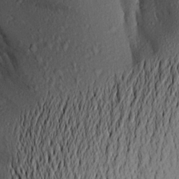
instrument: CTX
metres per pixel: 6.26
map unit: Aa
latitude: 18.3278
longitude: -148.5168
